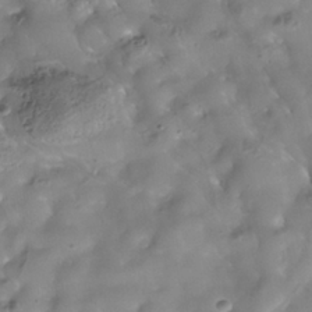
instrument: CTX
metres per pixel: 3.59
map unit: Nhe
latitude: -37.9745
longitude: -118.8380
